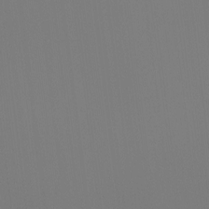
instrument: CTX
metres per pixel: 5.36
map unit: Htu
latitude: -13.1620
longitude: -70.2144
